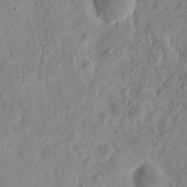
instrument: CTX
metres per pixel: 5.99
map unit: eHh
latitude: 9.1214
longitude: -74.4223
